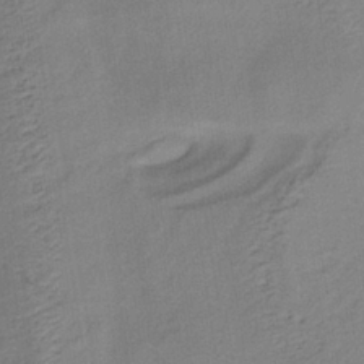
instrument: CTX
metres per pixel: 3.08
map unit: lHb
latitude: -34.9542
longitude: 63.6344
